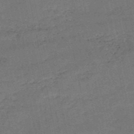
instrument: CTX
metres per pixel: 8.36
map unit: HNb
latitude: -51.4643
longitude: -40.1199
